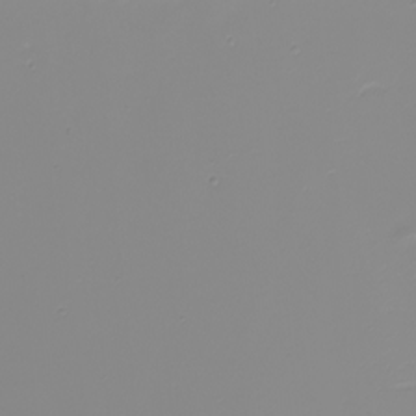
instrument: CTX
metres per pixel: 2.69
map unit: eHh
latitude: -5.0864
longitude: -84.8569
